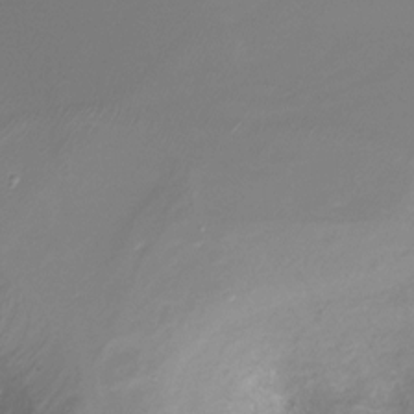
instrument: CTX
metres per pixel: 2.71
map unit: Ht
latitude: -16.8408
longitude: -45.2159
